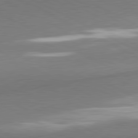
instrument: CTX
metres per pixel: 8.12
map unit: lApd
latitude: 80.6490
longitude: 167.2376
